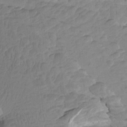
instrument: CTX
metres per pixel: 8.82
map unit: Htu
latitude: -7.2943
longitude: -67.6316
